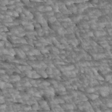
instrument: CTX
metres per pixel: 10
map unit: Htu
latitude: 2.4223
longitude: 143.6910
